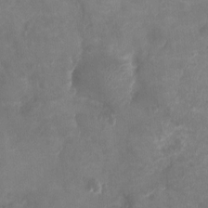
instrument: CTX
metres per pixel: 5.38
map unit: Ht
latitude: -3.1242
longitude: -20.0822
